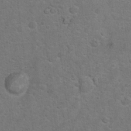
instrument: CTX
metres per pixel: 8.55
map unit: Nhu
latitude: 9.8206
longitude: -23.6883
